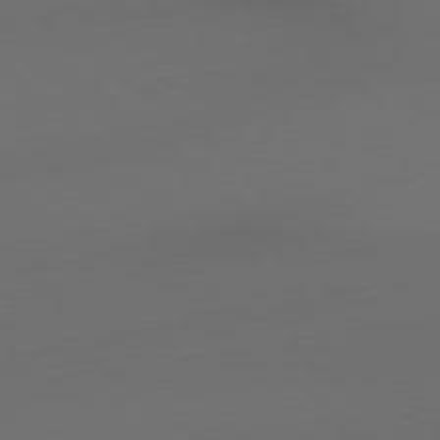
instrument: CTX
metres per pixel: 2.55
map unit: lApd
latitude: 79.1026
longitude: -172.1388
